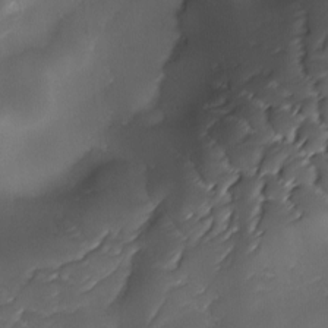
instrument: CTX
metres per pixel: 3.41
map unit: Ave
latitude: -10.1039
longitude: -122.3656
